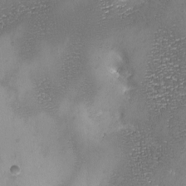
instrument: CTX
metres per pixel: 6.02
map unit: Ave
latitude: -7.7666
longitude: -119.0080
